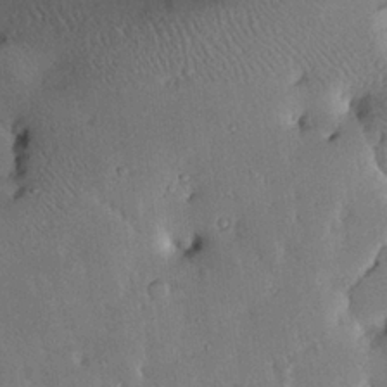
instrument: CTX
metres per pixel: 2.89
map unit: Nhu
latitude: 24.0255
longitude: -71.2348
